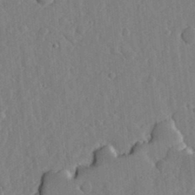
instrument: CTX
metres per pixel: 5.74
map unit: lHvf
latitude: 18.2900
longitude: -113.2537
